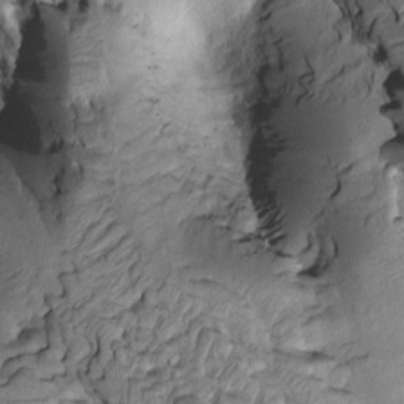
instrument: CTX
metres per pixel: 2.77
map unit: Htu
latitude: -2.3306
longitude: 149.7100
